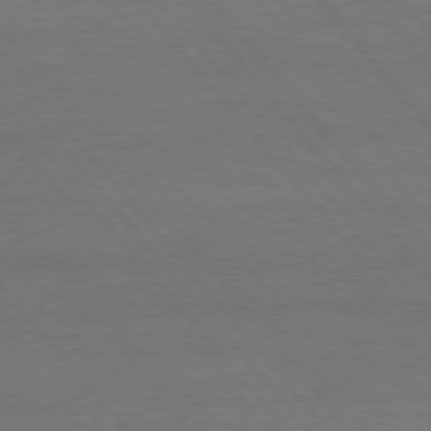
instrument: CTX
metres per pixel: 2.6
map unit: Hpe
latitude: 75.6694
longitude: -137.5749
